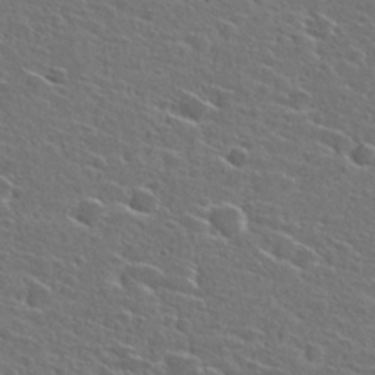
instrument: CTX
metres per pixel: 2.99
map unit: Hto
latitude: 27.3860
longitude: -46.9703
